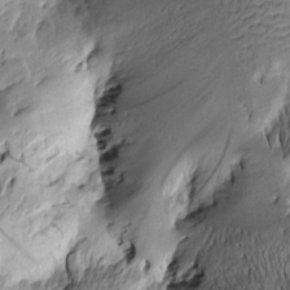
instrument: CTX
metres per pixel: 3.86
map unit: Htu
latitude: -2.4062
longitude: -177.2915
